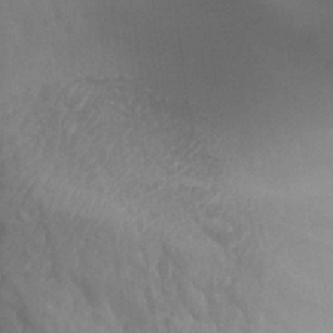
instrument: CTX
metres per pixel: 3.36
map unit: Hto
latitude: 26.8380
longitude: -41.4804
